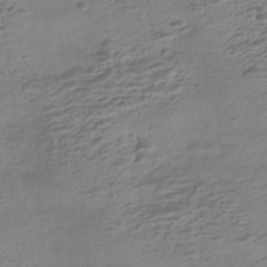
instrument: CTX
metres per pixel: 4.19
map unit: HNhu
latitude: -42.2928
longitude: 100.7274
